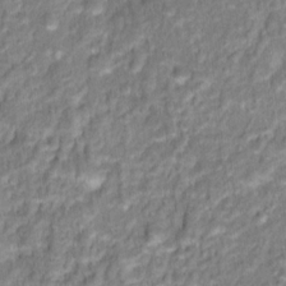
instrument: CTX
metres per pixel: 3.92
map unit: Hto
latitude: 16.4223
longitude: -40.2711
